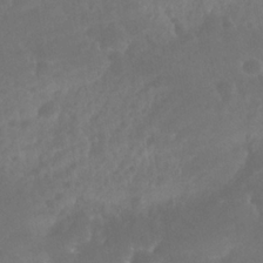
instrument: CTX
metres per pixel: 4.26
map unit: Nhe
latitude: -37.5966
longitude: -113.7827
